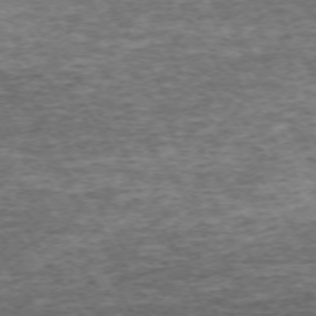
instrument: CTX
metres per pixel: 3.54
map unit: Hpe
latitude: -71.7667
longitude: 14.0094
